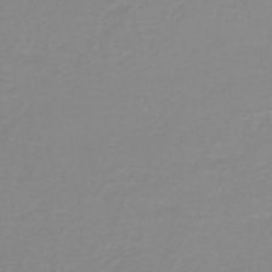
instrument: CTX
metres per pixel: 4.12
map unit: lHb
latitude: -44.0094
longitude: 54.7274
